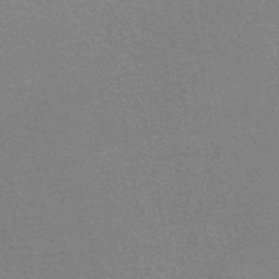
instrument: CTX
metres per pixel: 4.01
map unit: HNhu
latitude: -45.5588
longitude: 99.4454
